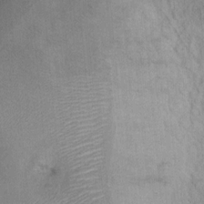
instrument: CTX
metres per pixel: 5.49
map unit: Nhu
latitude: 12.4412
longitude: -26.7624
